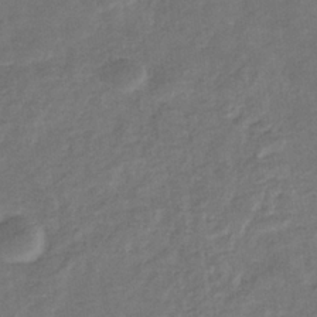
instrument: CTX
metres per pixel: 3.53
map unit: eHb
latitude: -34.3684
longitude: 75.3321
